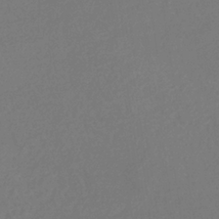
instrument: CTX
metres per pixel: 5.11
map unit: eHb
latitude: -35.0675
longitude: 78.7841
